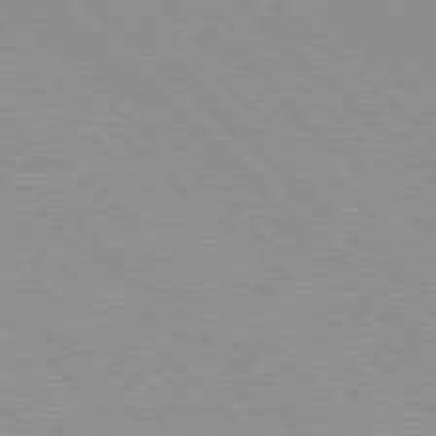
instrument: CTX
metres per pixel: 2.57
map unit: Hpe
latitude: 77.8961
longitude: -153.4238
